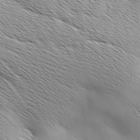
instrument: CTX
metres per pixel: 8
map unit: Ave
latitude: 1.5938
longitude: -114.4601
